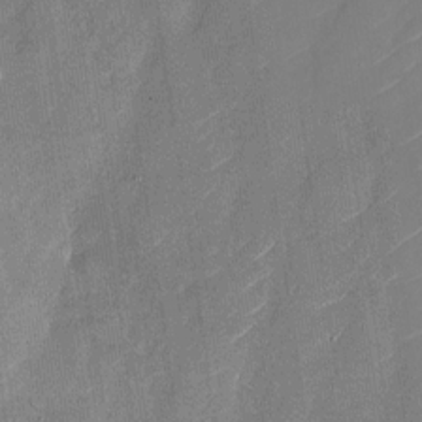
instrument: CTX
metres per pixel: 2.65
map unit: Nhu
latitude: -29.0109
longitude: -72.4790
